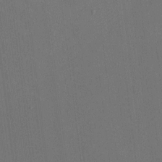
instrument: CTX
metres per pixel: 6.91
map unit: HNhu
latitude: 0.0444
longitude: -5.3859
